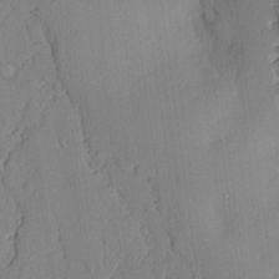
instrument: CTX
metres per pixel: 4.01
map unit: lAvf
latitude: 24.8191
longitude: -112.2333
